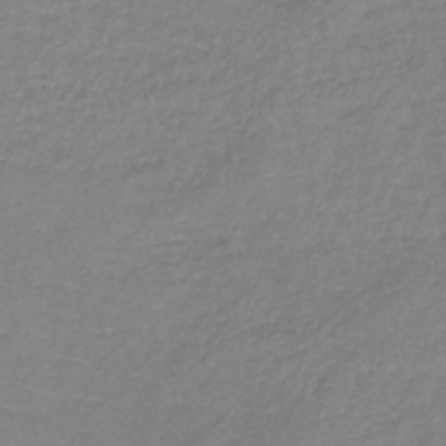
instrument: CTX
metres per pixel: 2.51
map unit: lHb
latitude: -38.2929
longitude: 72.1417
